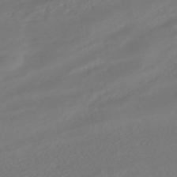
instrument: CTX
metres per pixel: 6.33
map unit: HNhu
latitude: -42.1227
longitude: 105.1053
